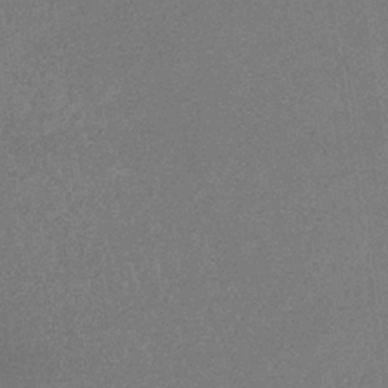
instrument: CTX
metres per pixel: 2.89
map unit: lHb
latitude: -36.5007
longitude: 68.6329
